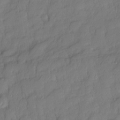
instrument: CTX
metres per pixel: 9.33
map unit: Nhe
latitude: -33.8989
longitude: -143.0648
